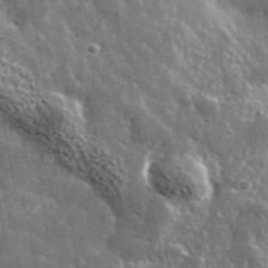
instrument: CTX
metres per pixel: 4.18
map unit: lHvf
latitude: 35.6694
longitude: -88.4034
